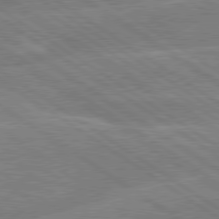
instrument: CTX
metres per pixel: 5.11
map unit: lApd
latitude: 79.3293
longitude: -130.8947
